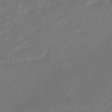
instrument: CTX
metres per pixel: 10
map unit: HNhu
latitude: -45.8800
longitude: 103.9178
